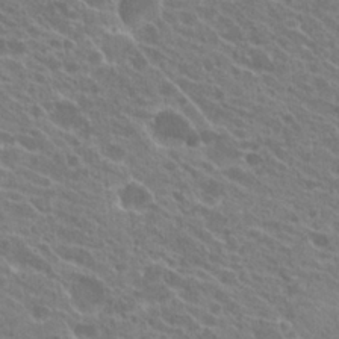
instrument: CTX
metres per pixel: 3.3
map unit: Hto
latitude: 22.7813
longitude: -38.9136
